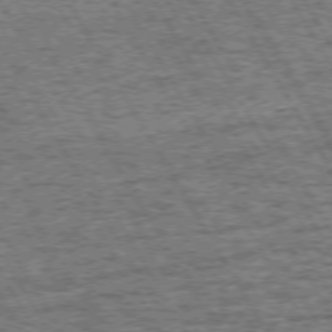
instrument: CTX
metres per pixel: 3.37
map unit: Hpe
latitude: 72.3279
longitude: -127.7261
